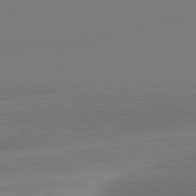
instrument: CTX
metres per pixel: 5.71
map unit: lApd
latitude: 81.5182
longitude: -159.6694
